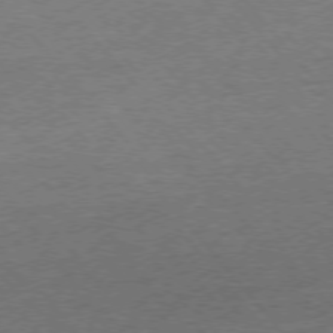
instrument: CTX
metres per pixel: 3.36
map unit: Ap
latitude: -76.6707
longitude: -96.3845
